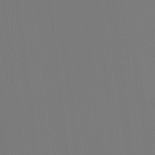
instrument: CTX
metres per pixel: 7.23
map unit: Ht
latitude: -7.6722
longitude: -31.0459
